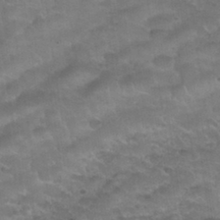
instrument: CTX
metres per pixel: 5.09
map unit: Nhu
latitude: 30.9703
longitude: -52.3279
